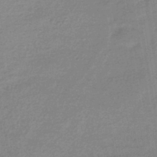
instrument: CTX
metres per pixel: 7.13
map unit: HNhu
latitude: -42.5195
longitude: 90.3307
